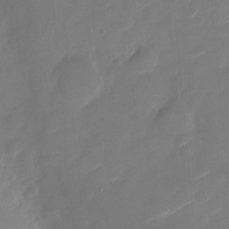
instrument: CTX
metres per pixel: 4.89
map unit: Nhu
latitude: -27.6532
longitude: -73.8017
